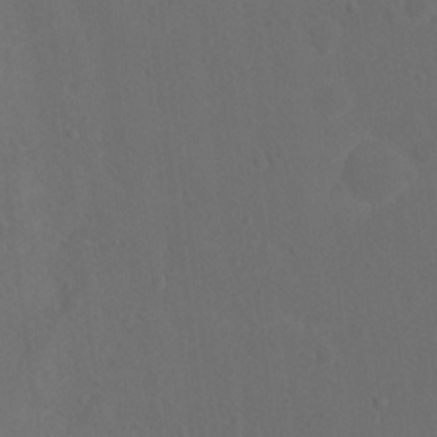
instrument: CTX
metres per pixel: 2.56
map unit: Nhu
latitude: 12.3656
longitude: -27.8395
